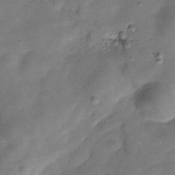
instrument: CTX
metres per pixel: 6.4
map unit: Hve
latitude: -30.5007
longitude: 93.2943
